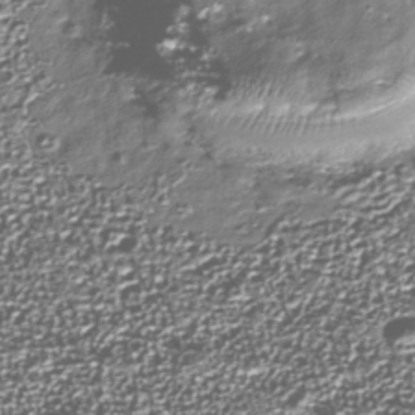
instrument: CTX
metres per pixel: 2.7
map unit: Nhu
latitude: -38.6330
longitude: -83.2159
